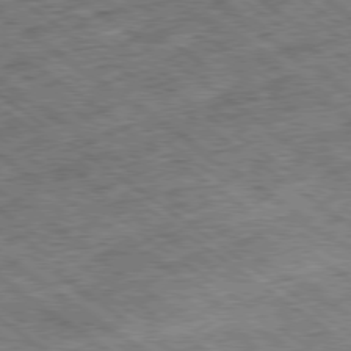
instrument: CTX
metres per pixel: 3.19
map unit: Ap
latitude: -79.4643
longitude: -50.7057
